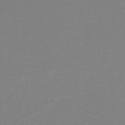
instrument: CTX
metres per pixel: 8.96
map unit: eHh
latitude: -45.9745
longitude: -29.2537
